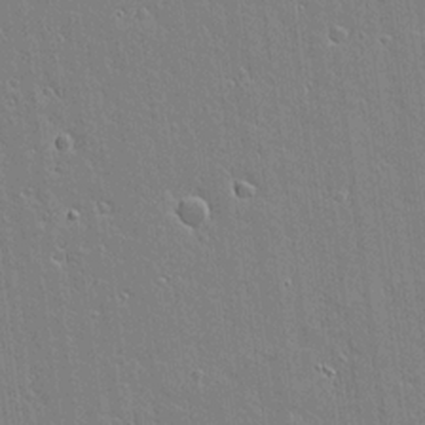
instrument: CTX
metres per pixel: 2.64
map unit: lAvf
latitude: 16.8569
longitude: -127.7828
